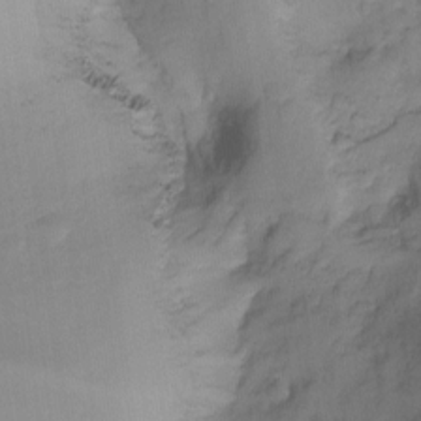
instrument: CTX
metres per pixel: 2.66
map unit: Ht
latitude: -15.3132
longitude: -51.9906
